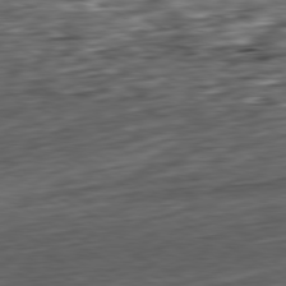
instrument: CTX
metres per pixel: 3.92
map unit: Hpe
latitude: -80.6141
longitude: 21.5588
